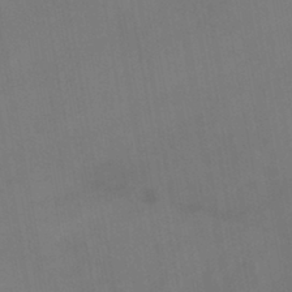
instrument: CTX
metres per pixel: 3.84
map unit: lHb
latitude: -41.8800
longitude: 77.1431
